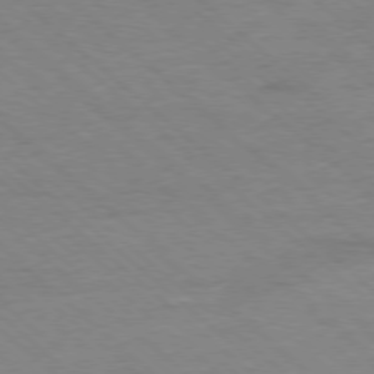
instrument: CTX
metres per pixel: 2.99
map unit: Ap
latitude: -78.1983
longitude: -93.5938
